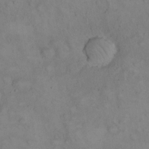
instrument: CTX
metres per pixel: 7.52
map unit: eHh
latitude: 22.8002
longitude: -61.9150
